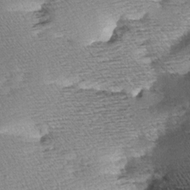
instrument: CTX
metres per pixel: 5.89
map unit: Aa
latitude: 8.4601
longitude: -141.0836
